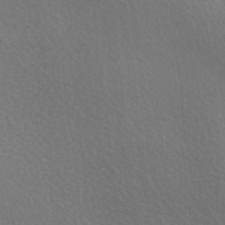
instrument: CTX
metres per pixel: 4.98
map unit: lAa
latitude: -5.5588
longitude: -121.5371
